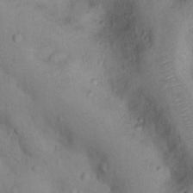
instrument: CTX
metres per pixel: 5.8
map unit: Nhu
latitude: 12.6113
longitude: -29.1025
